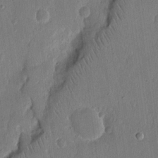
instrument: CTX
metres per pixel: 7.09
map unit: eHh
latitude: 15.1404
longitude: -69.2348
